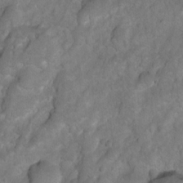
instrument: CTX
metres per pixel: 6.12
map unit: Hto
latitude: 2.9324
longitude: -35.7071
